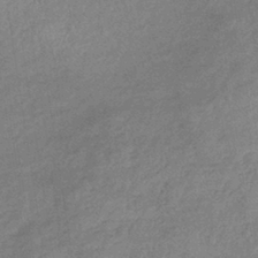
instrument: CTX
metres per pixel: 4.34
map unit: lHb
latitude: -35.3888
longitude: 69.0108
